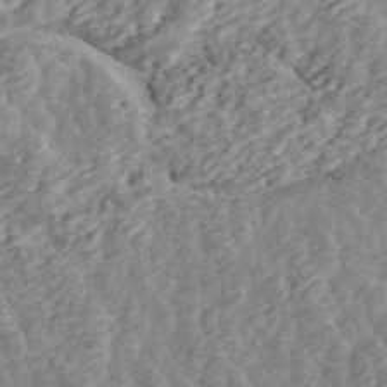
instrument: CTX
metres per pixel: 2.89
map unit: ANa
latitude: 45.4804
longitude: 29.2187
